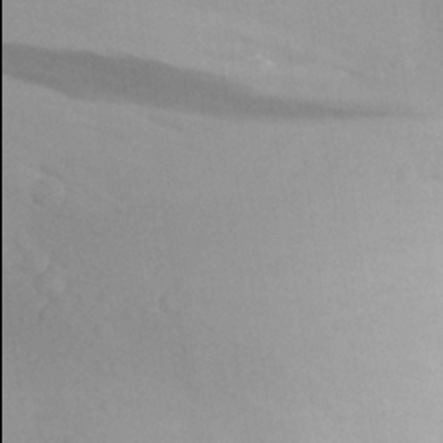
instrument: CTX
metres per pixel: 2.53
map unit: Aa
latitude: 23.5938
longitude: -145.9906
